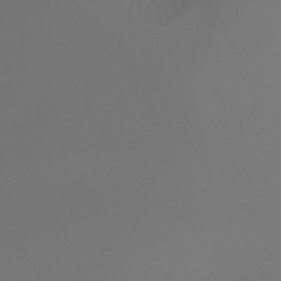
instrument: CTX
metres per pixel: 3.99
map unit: Ht
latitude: -17.1998
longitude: -46.2712
